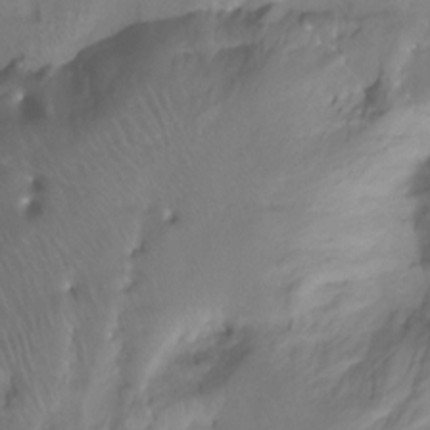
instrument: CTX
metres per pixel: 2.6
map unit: Ht
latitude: -15.6155
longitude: -43.8394
